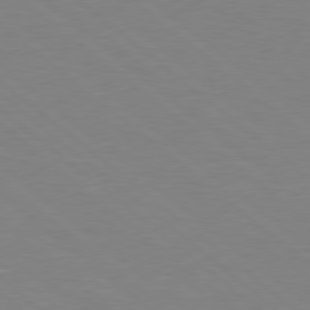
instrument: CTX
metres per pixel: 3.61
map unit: Hpe
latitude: 78.4790
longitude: -148.0633
